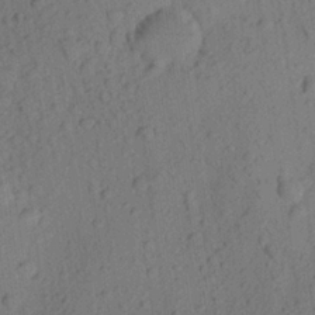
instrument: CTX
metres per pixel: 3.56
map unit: Aa
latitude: 23.2348
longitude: -143.6127
